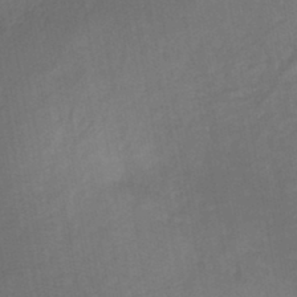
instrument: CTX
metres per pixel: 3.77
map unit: HNb
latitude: -44.0094
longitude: -39.8205
